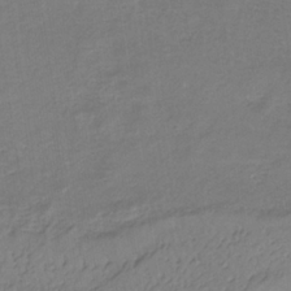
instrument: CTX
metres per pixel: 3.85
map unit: lHb
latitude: -34.3684
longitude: 71.1809
